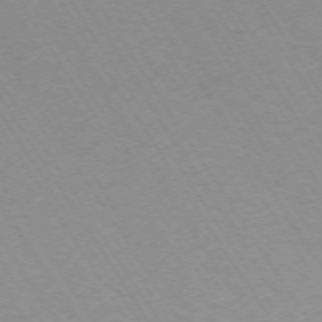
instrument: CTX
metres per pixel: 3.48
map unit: Ap
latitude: -73.5966
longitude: -71.7638
